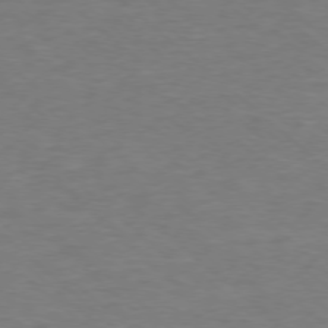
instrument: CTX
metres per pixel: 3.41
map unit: Ap
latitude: -77.2187
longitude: -77.1025
